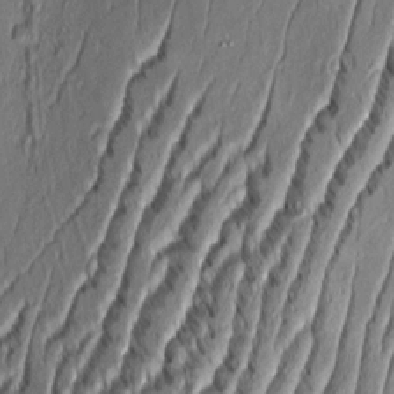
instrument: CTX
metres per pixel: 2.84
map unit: Aa
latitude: 8.6302
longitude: -131.8395
